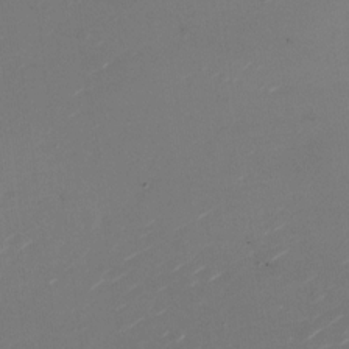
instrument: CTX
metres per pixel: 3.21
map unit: Nhu
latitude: -27.1620
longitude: -72.6491
